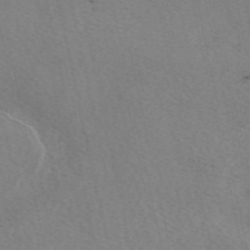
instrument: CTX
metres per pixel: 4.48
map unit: eAb
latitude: 50.7057
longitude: 108.9731
